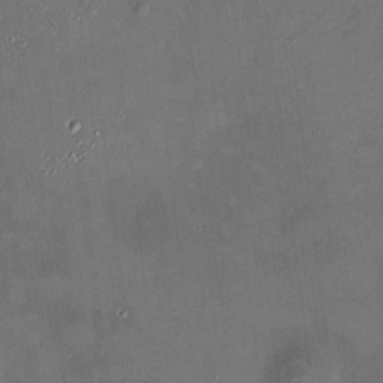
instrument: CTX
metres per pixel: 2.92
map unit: HNhu
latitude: 6.8002
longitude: 8.4251
